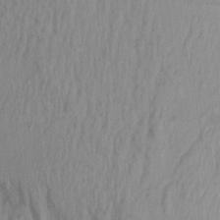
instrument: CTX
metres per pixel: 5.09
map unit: Aa
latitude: 19.9528
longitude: -146.7813
